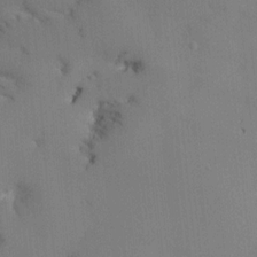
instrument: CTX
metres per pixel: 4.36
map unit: HNhu
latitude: 0.7813
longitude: -4.0633
